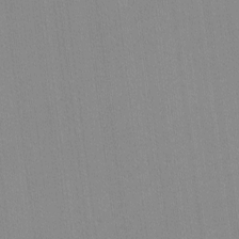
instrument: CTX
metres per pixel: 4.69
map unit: lHvf
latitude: -12.3117
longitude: -103.1970
